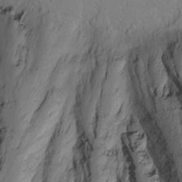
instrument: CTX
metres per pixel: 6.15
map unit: Nhu
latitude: -4.7274
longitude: -81.2348
